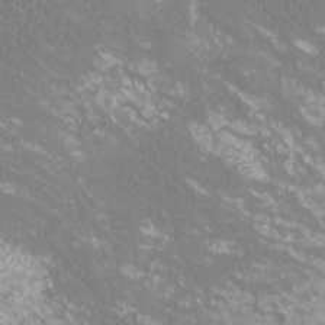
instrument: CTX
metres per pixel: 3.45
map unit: Htu
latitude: -12.3117
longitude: -71.9339
